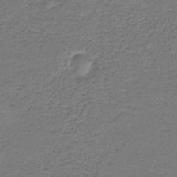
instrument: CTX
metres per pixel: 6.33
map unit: HNb
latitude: -35.4454
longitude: 53.4076
